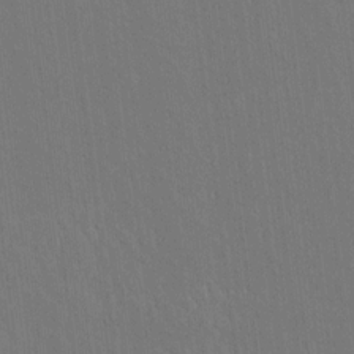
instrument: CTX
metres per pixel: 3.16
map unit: lAvf
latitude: 8.3845
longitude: 168.6329
